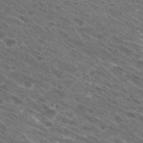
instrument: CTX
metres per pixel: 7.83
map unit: Hto
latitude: 29.3104
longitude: -44.1578
